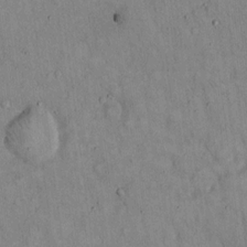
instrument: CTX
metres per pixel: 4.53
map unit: Hto
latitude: 14.4412
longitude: -58.6302
